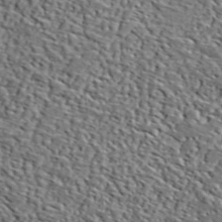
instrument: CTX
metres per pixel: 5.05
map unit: lHvf
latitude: 39.3293
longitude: -87.2726
